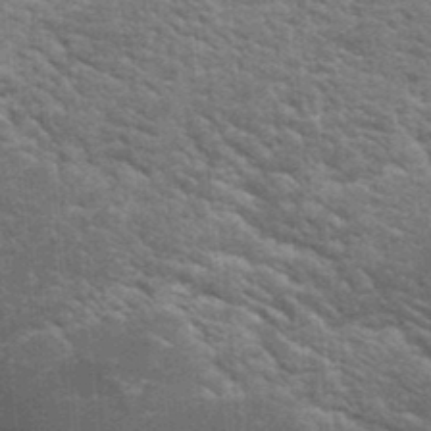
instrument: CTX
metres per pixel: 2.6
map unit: Hto
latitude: 23.6316
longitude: -47.4049
